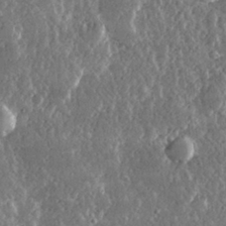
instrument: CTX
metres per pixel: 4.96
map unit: lHvf
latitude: 30.8758
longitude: -92.0444
